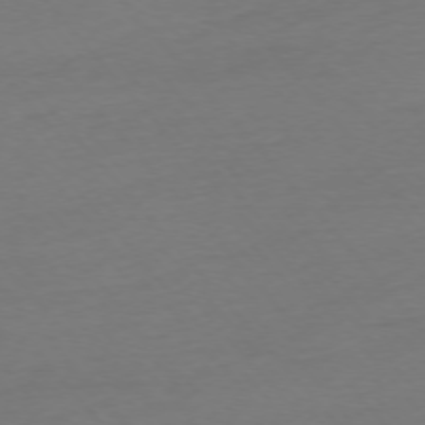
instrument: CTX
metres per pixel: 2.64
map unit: Ap
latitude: -75.8234
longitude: -71.3104
